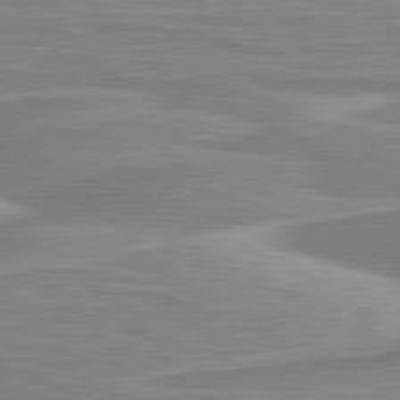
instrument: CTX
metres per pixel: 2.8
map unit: lApd
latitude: 80.5924
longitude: 173.5588
